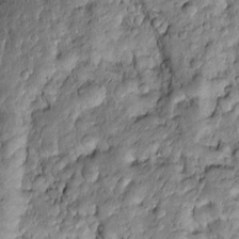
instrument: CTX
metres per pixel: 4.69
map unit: Htu
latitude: -7.1998
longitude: 157.1620
